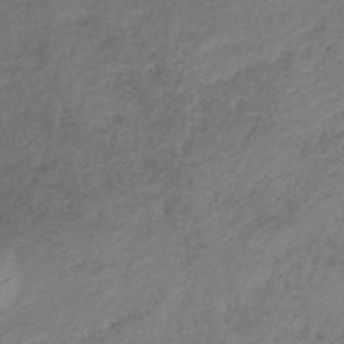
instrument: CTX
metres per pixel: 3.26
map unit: HNb
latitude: -32.5196
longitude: 56.4440
